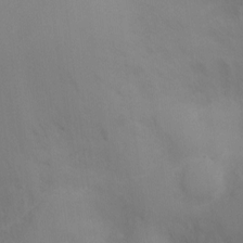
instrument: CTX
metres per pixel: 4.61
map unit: Ht
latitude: -9.5021
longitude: -31.1970
